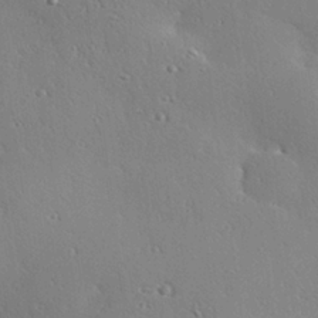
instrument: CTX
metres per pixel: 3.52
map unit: Hve
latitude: 25.3670
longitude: -91.6127
